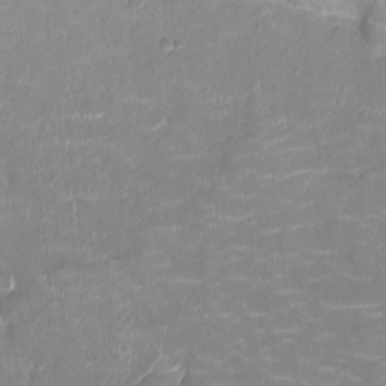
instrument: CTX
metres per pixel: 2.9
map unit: Ht
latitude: -3.0297
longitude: -20.2523
